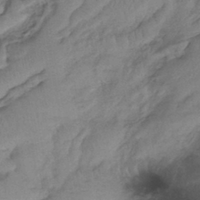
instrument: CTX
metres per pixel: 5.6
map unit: lHb
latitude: -41.2376
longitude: 77.9556
